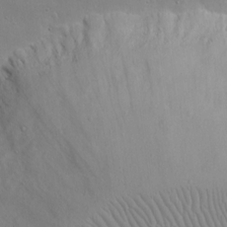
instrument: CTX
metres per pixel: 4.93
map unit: eHh
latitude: 16.2523
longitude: -71.6127
